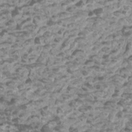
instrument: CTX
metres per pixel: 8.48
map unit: Htu
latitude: 2.5923
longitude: -20.8380
